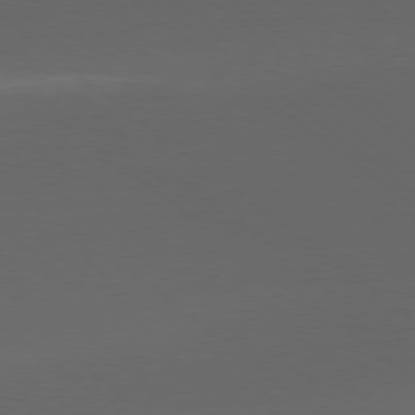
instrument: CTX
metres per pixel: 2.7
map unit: Ap
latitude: -78.8408
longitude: -76.5356
